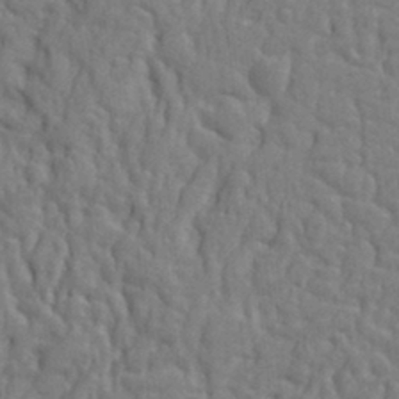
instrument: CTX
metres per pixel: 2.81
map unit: Ht
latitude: 9.1403
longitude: -77.1781
